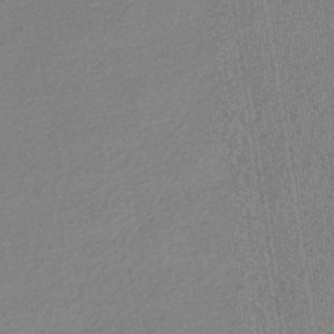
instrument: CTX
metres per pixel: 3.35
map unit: HNhu
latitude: -41.4265
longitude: 95.4643
